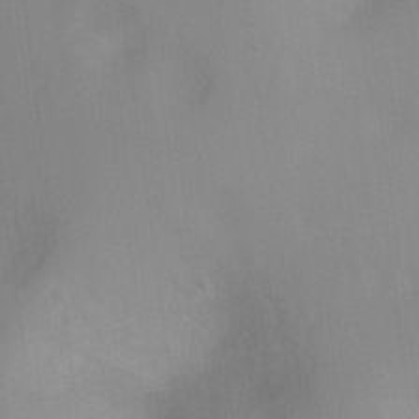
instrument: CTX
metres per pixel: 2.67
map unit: Ht
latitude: -8.8030
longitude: -24.9891
